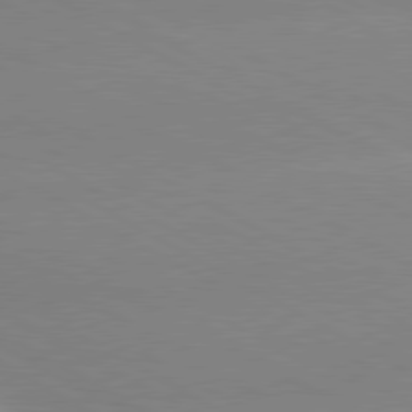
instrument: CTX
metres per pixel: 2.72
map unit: lApd
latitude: 80.3089
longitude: -147.4616
